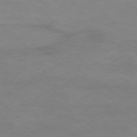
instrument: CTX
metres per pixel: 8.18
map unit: Ap
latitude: -77.6155
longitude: -82.7057
